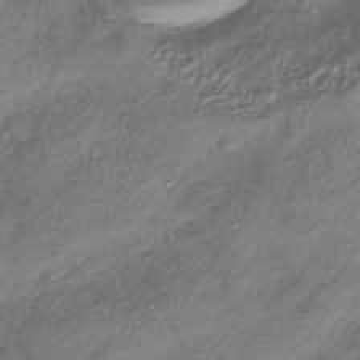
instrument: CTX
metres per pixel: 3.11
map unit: HNhu
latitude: -41.6722
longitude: 107.1242
